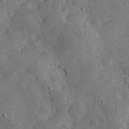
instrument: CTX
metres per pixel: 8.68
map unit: lHvf
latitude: 32.2334
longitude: -83.7638
